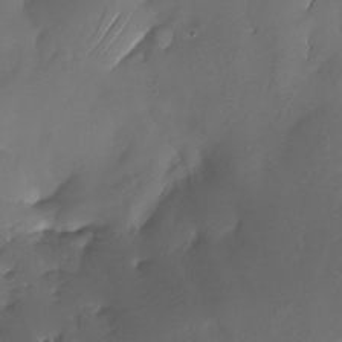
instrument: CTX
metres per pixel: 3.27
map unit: Nhu
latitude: -23.8234
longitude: -71.7261
